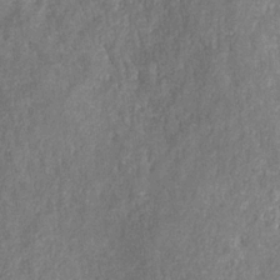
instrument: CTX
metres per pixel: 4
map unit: HNhu
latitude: -28.3684
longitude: 74.2362
